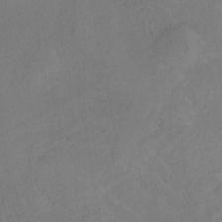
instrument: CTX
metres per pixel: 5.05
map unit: HNb
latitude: -32.5763
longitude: 63.5966
